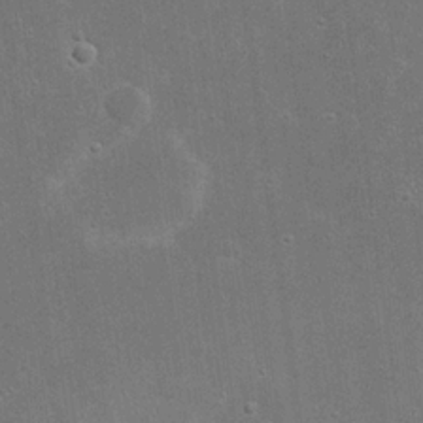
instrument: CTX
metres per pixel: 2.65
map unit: eHh
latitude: 20.9325
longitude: -68.3090
